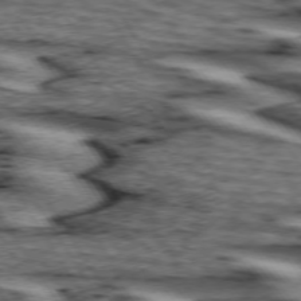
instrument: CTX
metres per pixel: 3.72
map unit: lApd
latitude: 74.4034
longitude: -72.5357
